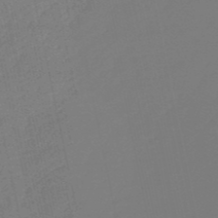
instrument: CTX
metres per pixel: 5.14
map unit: lHb
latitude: -51.1431
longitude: 80.0094
